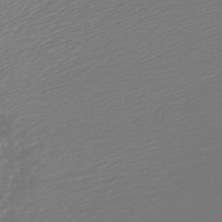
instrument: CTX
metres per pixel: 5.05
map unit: lHb
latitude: -47.4832
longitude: 60.5763
